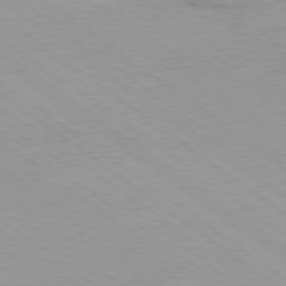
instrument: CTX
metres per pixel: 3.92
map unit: Ap
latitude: -79.0486
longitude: -99.3859
